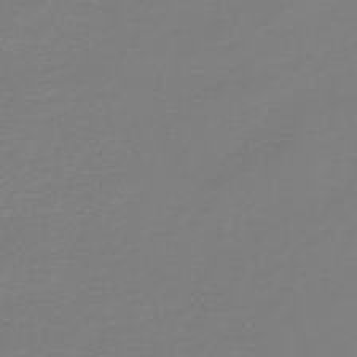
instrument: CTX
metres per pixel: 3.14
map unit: HNb
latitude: -46.1983
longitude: 54.5196
